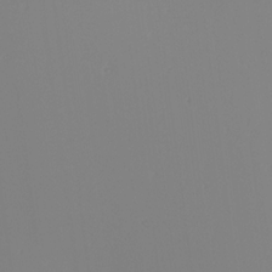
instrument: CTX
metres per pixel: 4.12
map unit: Nhu
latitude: -6.3873
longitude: -94.9514
